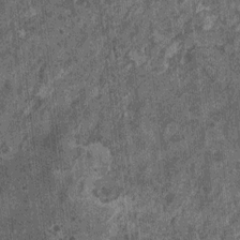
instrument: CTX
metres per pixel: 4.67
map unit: HNhu
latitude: 0.1766
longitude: 5.3131
